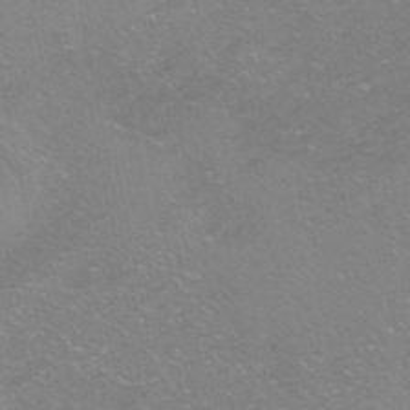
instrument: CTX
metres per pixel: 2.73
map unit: HNhu
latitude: -40.2172
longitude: 103.2754
